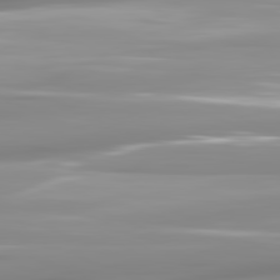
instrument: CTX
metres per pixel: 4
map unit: lApd
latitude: 81.6505
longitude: -139.0080
